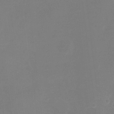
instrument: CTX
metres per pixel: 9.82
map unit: Ht
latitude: -11.0487
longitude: -28.4601
